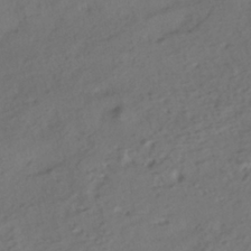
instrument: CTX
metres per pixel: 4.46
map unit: ANa
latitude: -39.4077
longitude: 96.7274
